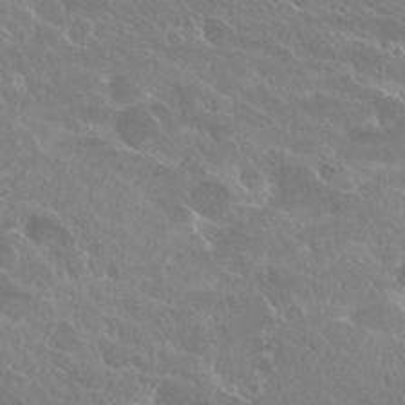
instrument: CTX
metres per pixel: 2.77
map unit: Hto
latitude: 25.3670
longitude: -39.3293
